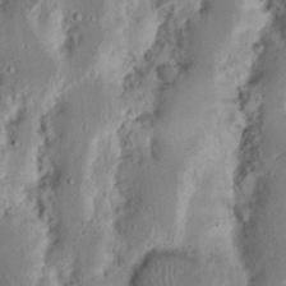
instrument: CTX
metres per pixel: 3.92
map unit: Nhu
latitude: 16.6868
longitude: -74.1578
